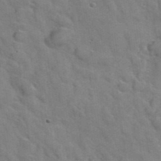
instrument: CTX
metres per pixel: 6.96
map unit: Hto
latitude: 38.8569
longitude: -43.8206
